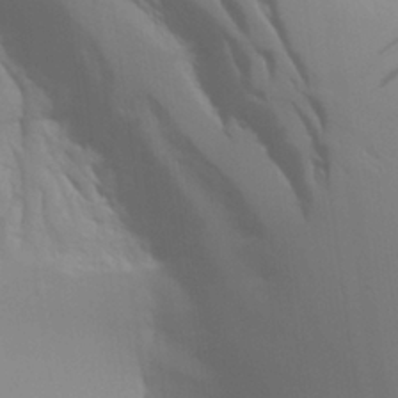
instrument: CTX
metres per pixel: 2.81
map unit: Aa
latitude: 26.8380
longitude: -131.5560
